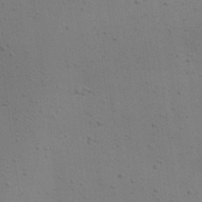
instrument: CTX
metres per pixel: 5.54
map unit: eHh
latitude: 24.8946
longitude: -71.3670
